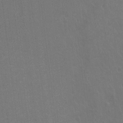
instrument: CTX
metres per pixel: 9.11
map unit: Hto
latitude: -10.7652
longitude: -38.3656
